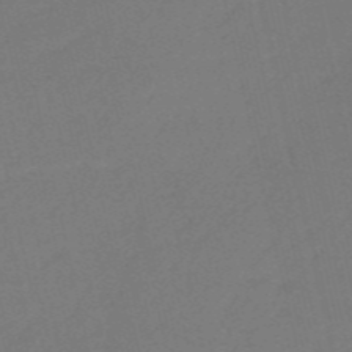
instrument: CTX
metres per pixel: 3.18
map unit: HNb
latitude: -54.8786
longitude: -43.3671
